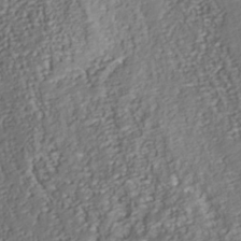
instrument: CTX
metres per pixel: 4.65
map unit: Nhu
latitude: -38.0850
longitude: -80.9136
